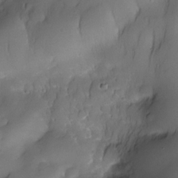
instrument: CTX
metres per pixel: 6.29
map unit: Nhe
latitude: -30.9919
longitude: -140.3089
